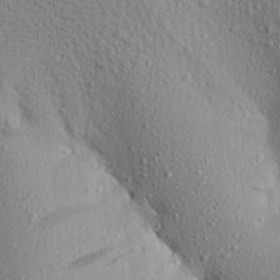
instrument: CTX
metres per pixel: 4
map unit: Aa
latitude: 18.7435
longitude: -147.8584
